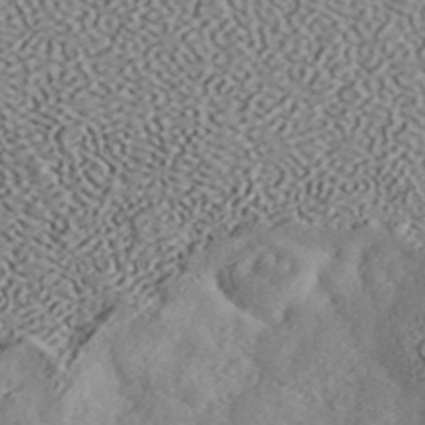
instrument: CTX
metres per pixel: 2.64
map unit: ANa
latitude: 41.5560
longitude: 50.5384
